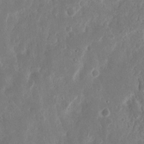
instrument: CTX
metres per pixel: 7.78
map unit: Nhu
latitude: 15.1970
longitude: -73.9151
